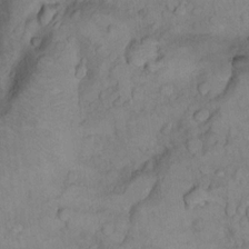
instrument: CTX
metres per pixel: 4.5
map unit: Nhu
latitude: 13.7450
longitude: -28.7624
